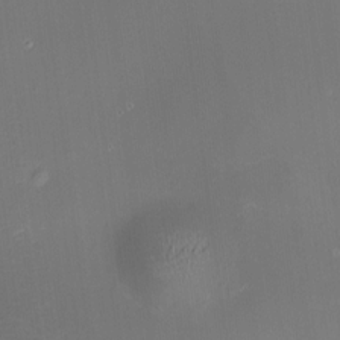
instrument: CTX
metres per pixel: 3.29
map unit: HNhu
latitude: 9.4615
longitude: 13.5021
